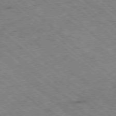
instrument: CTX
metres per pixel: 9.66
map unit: Ap
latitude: -78.7274
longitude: -49.7072
